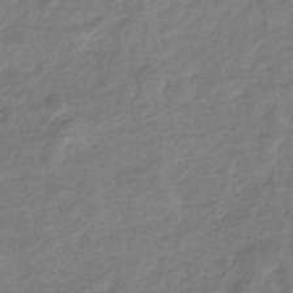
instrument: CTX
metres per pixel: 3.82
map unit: eHb
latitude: -35.0108
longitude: 77.3888
